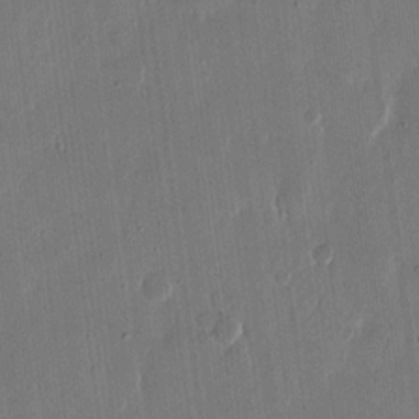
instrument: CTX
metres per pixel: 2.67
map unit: eHh
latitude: 14.7436
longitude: -69.3104
